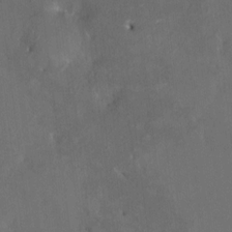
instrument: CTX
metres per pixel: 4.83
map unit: HNhu
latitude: 6.8191
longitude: 3.6532
